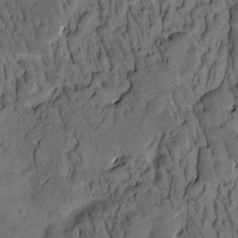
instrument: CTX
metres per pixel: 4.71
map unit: eHh
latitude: -1.3888
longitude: 17.0487
